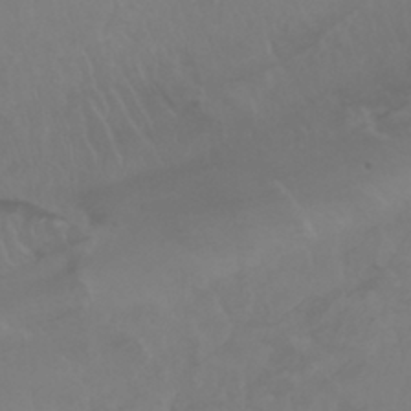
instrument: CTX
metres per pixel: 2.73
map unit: Nhu
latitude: 23.1025
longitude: -63.6316
